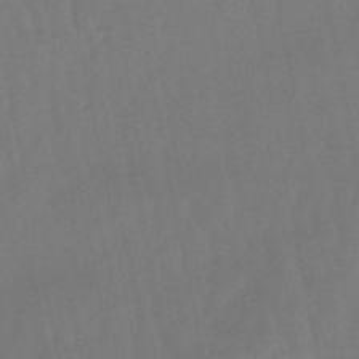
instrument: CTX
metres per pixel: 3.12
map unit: eHb
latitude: -47.1998
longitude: 81.0865
